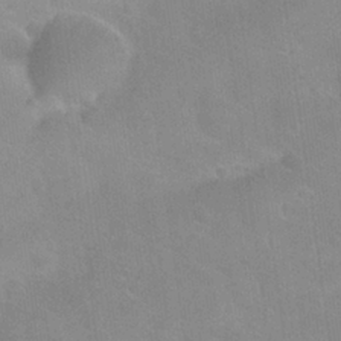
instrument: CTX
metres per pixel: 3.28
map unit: Nhu
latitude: 26.7813
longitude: -55.8772
